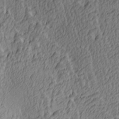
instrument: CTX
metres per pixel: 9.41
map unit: Ave
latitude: 4.1389
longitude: -113.7638
